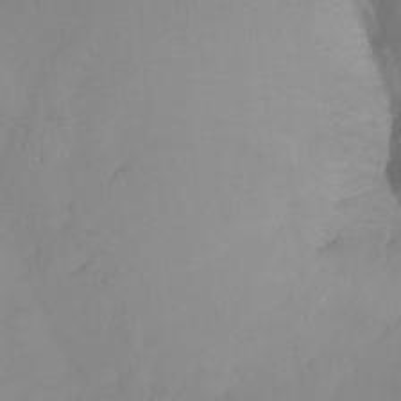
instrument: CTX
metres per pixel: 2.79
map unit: Ht
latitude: -0.8408
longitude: -35.0647
